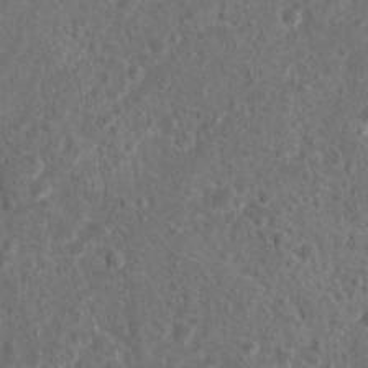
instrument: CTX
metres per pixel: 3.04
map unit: Hto
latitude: 17.5749
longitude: -41.5182
